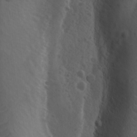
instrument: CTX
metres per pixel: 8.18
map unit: Ave
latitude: -9.0675
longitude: -121.4049
